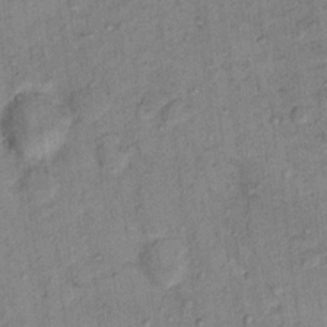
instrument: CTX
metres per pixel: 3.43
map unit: Nhu
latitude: 15.3860
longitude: -31.9151
